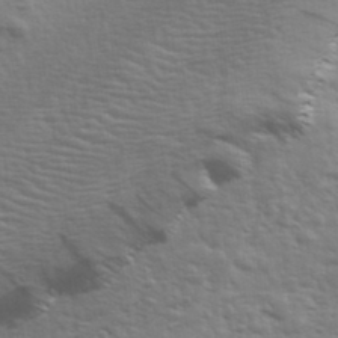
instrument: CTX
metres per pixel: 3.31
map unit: eHh
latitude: 35.6127
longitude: -80.7813
